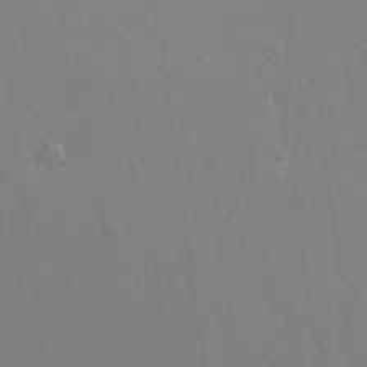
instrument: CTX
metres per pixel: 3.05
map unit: lAvf
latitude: 16.0255
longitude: -126.9325
